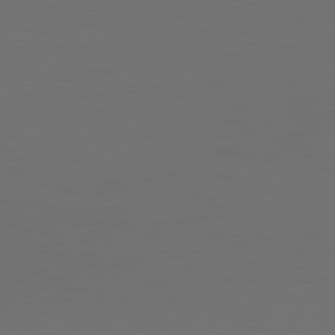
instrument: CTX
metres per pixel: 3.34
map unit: Hpe
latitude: 77.7827
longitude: -126.8758
